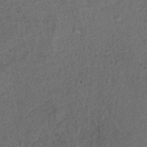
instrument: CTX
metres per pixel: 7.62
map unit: ANa
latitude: 39.5749
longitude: 21.5777
